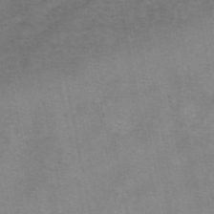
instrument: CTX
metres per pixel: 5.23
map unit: eAb
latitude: 48.6302
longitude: 103.6155
